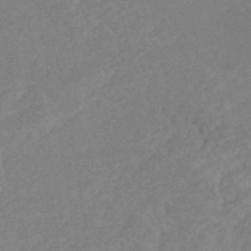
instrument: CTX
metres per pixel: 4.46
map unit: Nhe
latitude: -48.6519
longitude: -173.3481
